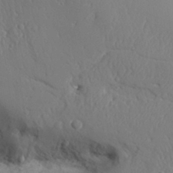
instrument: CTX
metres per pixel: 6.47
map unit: Aa
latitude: 31.8395
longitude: -143.7639
